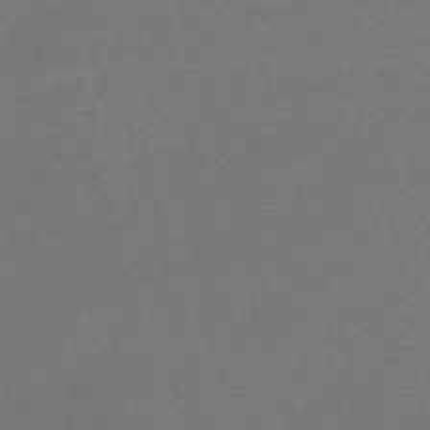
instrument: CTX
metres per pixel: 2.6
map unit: eHb
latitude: -48.9353
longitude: 87.2754
